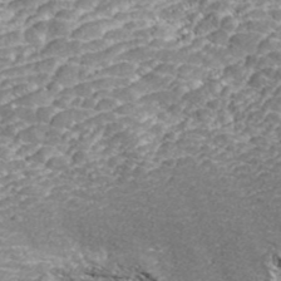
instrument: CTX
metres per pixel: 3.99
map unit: ANa
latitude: 43.4238
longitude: 36.8597
